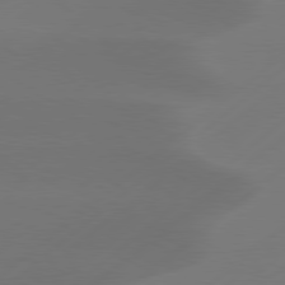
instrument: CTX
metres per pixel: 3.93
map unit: Hpe
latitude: 78.5924
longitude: -130.6491
